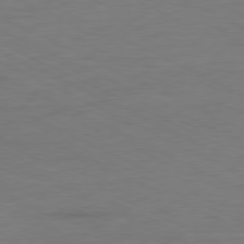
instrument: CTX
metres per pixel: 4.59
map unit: Ap
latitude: -80.4818
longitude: -82.1955
